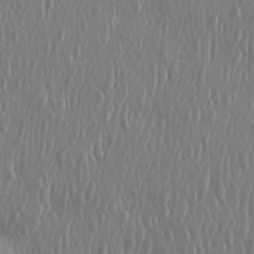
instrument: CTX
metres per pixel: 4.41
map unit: eHh
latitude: 33.9150
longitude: -133.2159
